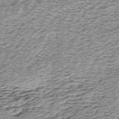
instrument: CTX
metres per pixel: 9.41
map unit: ANa
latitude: -44.7274
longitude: 105.2943
